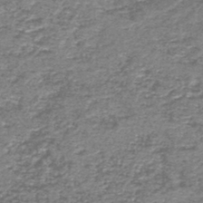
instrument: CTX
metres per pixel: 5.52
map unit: HNb
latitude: -44.2740
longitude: 50.1417
